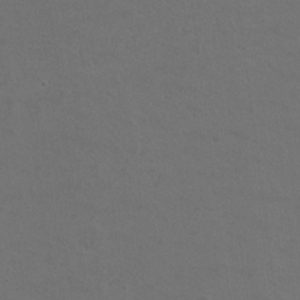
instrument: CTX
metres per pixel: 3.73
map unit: Hto
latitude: 4.3467
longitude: -32.6679
